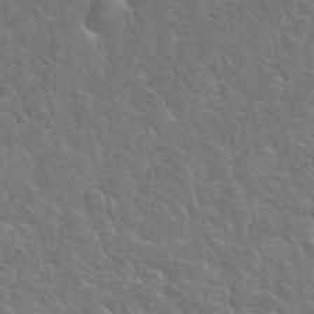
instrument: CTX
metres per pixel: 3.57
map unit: Hto
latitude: 36.1578
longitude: -50.2522
